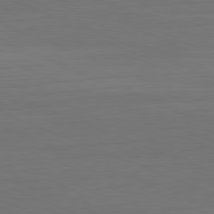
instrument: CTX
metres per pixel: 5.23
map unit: Hpe
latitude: -81.7856
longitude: 21.4076
